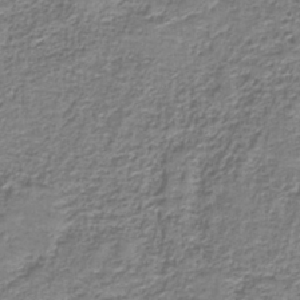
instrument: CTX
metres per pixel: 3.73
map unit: HNb
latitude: -38.0472
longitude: 51.1431
